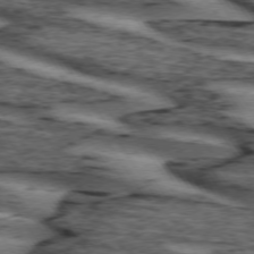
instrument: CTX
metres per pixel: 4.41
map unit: lApd
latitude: 74.0255
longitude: -75.1025
